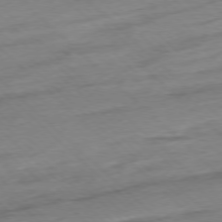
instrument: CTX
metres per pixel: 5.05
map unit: Ap
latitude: -77.5210
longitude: -97.8583
